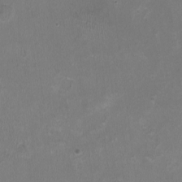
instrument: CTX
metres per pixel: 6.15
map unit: HNhu
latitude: -2.5951
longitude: -0.6301
